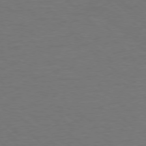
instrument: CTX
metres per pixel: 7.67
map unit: Ap
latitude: -78.1794
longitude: -68.5357
